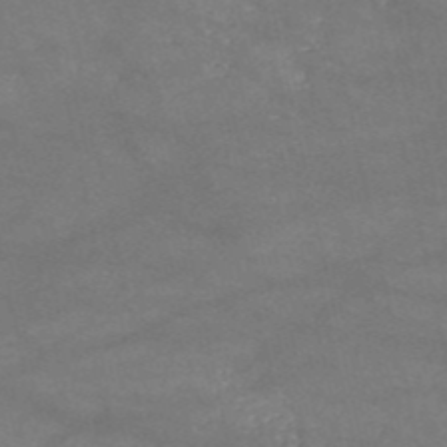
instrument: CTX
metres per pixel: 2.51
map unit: HNb
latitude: -53.5777
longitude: -41.2159
